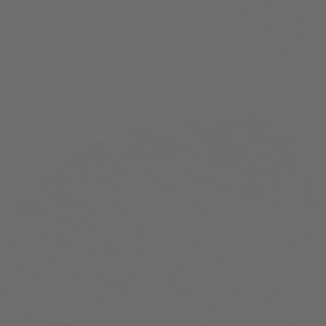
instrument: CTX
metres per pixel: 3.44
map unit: Hpe
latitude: 75.2537
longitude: -128.1389
